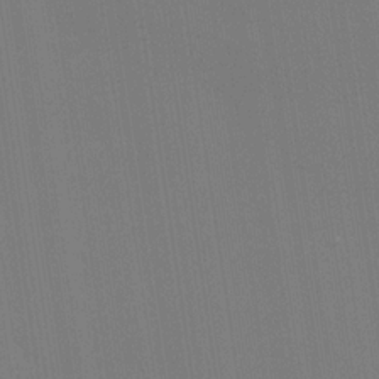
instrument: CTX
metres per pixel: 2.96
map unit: Hve
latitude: 18.2711
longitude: 150.2928
